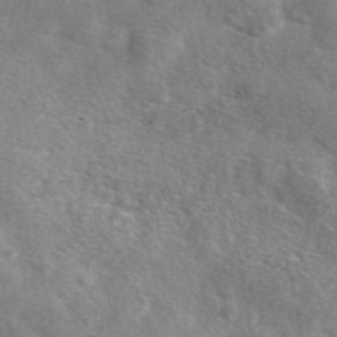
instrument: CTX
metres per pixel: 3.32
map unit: eAb
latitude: 47.4994
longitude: 123.2943
